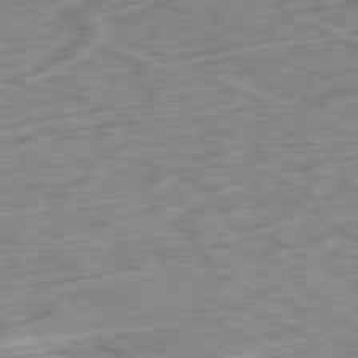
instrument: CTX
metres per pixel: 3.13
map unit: Ap
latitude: -80.8030
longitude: -69.4616
